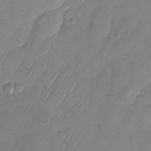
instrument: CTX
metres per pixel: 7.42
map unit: Nhu
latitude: -28.0283
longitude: -65.1025
